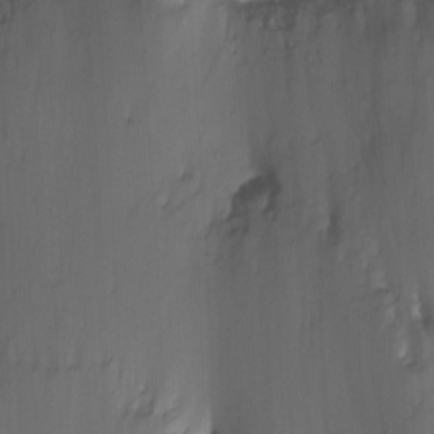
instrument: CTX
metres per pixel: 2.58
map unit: Nhu
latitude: -7.1053
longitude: -45.2726
